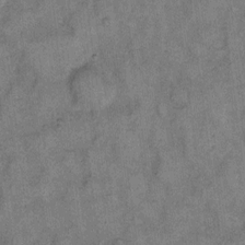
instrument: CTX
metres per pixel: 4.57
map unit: eHh
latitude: 10.7057
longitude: -63.5749
